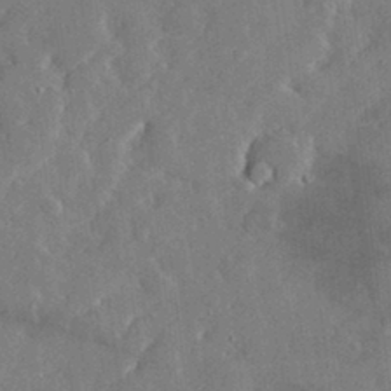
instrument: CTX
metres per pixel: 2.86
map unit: lHvf
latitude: 33.1403
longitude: -91.2348
